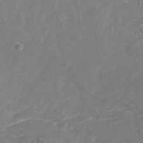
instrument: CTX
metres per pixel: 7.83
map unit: Nhu
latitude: -38.5385
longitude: -85.6505
